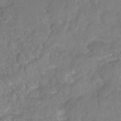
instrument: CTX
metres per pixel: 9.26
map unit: Hto
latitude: -4.2550
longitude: -36.0822
